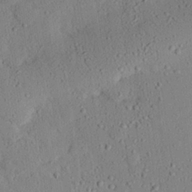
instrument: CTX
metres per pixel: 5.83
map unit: eHh
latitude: 25.5560
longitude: -80.1389
